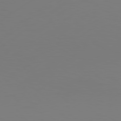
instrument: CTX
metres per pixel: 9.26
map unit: Hpe
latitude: 78.3279
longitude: -129.3104
